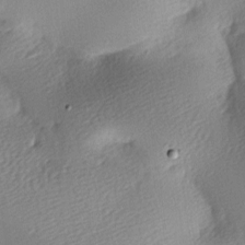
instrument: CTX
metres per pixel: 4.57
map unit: lAa
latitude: -8.8408
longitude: -127.8017
